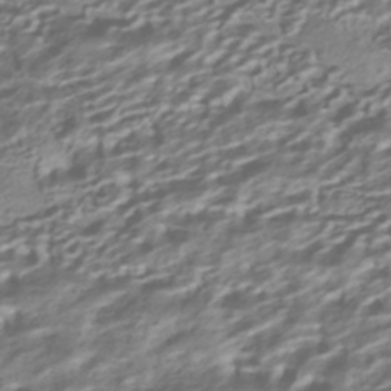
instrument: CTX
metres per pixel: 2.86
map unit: HNhu
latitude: -42.2550
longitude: 100.2361
